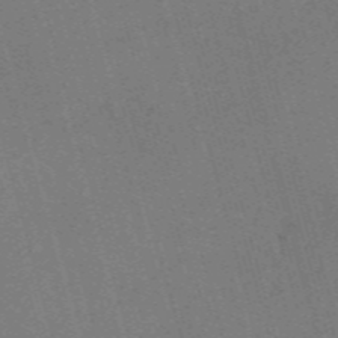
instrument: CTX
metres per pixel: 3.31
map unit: Nve
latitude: -59.1809
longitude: 62.8219
